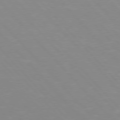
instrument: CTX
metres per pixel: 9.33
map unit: Hpe
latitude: 76.3278
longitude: -155.7450
